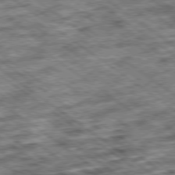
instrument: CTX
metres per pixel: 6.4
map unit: Ap
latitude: -79.6155
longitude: -51.0458
